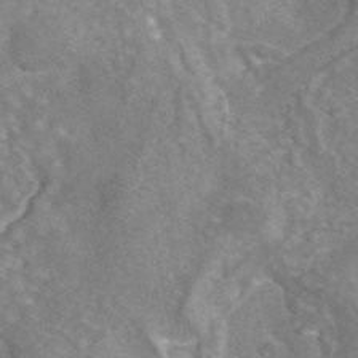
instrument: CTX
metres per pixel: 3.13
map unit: eAb
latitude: 44.6112
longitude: 106.9353
